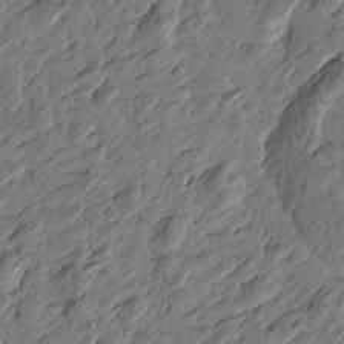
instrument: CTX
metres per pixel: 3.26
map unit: Htu
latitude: -3.6721
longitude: -178.1389
